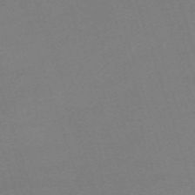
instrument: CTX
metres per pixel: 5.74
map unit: eHh
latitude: -61.8233
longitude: 49.8234
